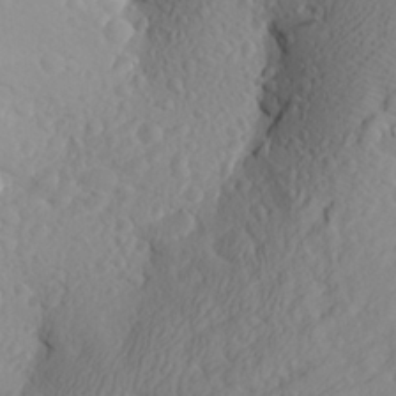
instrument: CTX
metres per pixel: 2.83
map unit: Aa
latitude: 26.5357
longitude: -144.5168
